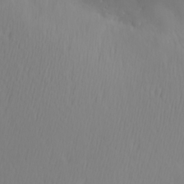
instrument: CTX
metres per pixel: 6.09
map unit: Hve
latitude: 13.0081
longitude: -91.2348
